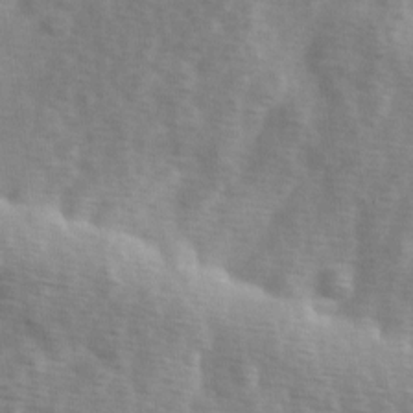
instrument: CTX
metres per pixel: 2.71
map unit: Ave
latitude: 1.8016
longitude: -112.1011
